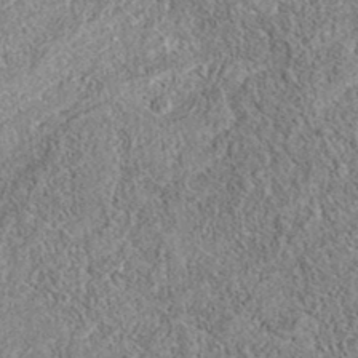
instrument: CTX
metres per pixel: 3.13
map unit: eAb
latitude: 35.9528
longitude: 113.6155
